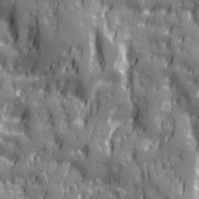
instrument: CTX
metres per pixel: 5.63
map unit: Ave
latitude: 20.2334
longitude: -132.8191
